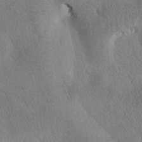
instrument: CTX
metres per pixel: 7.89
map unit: Htu
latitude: -0.4251
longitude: 172.4062
